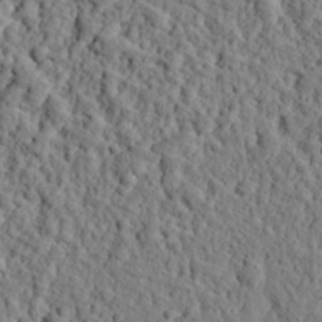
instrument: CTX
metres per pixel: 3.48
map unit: eHh
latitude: 26.1767
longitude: -78.5357
